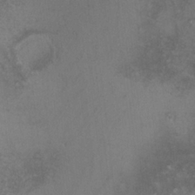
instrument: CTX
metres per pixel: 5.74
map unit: lHvf
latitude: -13.0675
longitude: -101.7828
